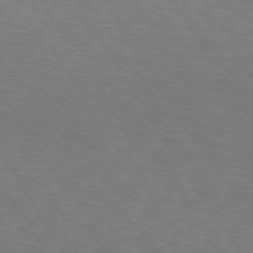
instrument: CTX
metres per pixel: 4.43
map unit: lApd
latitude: 73.4238
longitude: -75.1970
